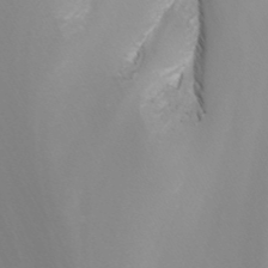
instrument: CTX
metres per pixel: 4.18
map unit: Nhu
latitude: -7.5210
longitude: -76.6679
